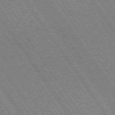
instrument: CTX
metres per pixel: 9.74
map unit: Hpe
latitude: 73.5560
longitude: -141.9150
